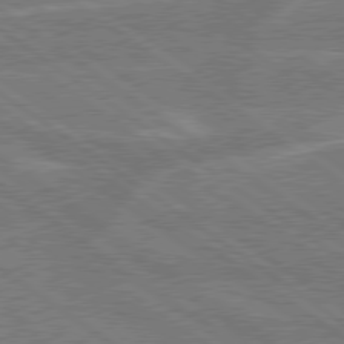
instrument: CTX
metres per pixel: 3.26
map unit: Hpe
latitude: 78.9325
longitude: -130.5168
